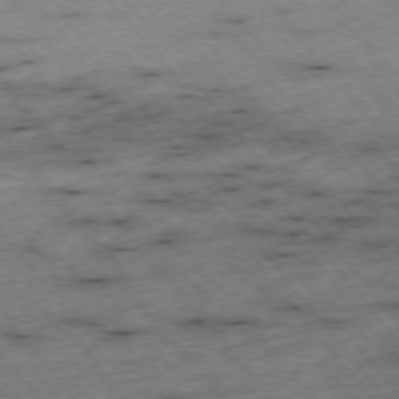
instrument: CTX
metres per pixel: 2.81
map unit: Hpe
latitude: -75.8234
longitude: -17.2726
